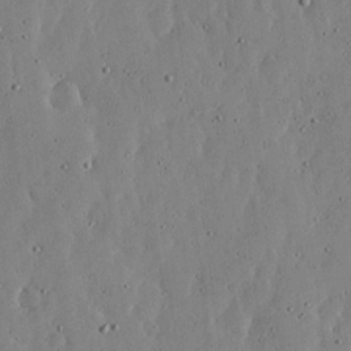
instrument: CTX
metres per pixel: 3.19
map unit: lHvf
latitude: 19.2726
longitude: -114.6679
